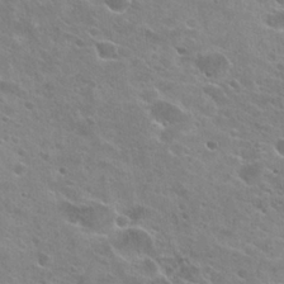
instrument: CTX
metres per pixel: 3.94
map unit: Hto
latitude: 24.2711
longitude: -42.5357
